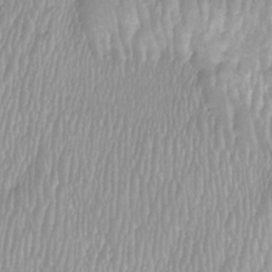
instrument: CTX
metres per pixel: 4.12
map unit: Htu
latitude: -8.6896
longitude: -74.3467
